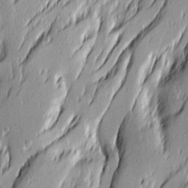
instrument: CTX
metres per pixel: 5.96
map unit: Ave
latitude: 14.1578
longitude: -131.7639
